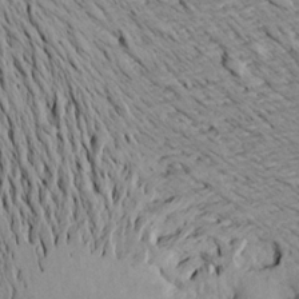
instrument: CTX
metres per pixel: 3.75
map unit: Aa
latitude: 20.7058
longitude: -148.6491
